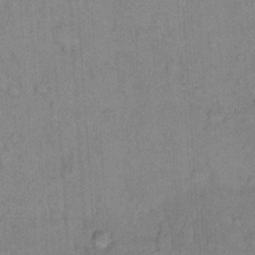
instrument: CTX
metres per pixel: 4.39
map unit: Hto
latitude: 10.5357
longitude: -61.6316
